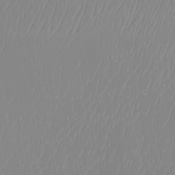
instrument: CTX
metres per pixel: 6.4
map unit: eHh
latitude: -6.2739
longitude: -88.2145
